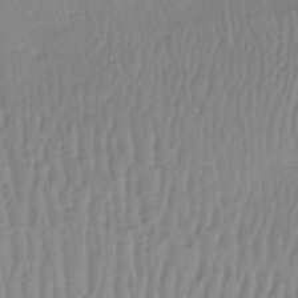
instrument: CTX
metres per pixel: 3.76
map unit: lHb
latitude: -40.9919
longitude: 67.8233
